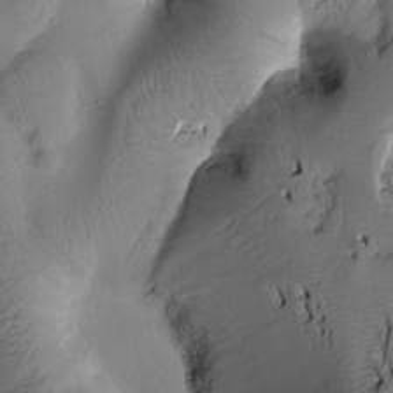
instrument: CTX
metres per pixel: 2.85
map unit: Htu
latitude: 1.8772
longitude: 177.2376
